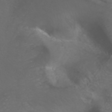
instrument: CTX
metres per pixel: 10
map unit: ANa
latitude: 38.7624
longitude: 23.7856
